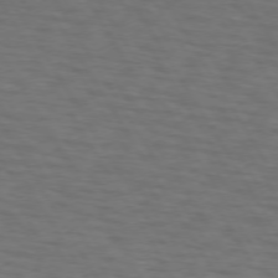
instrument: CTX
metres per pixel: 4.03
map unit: lApd
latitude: 73.0459
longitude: -74.0633
